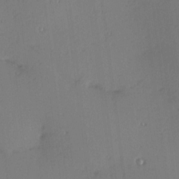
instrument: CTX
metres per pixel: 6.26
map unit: Hve
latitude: 13.8583
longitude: -90.6113
